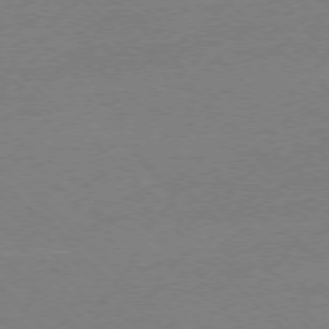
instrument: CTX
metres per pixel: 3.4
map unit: Ap
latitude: -76.9731
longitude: -70.4601
